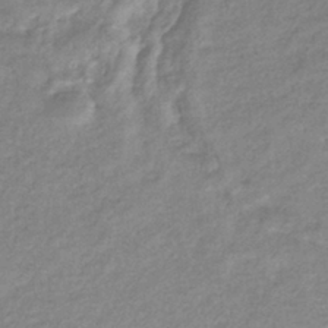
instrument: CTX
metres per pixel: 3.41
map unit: eHb
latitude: -38.1606
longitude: 78.5762
